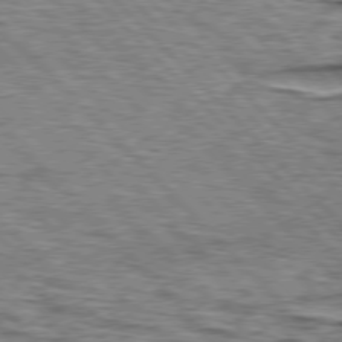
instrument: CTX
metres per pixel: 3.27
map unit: lApd
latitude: 76.6679
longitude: -70.8569
